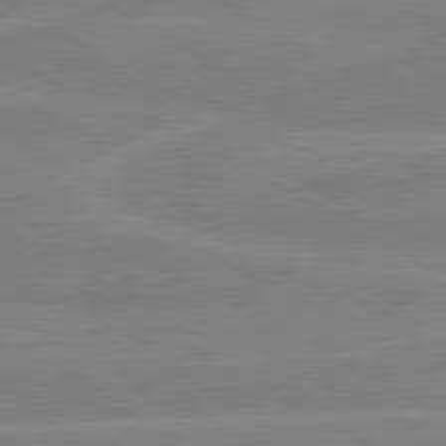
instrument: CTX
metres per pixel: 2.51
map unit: lApd
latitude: 80.4790
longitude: 122.1417
